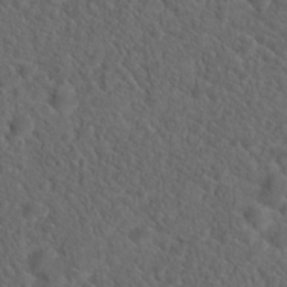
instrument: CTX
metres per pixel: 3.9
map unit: Hto
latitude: 19.3859
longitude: -39.4993
